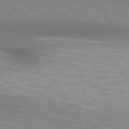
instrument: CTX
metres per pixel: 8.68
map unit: lApd
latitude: 75.0270
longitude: -49.9717
